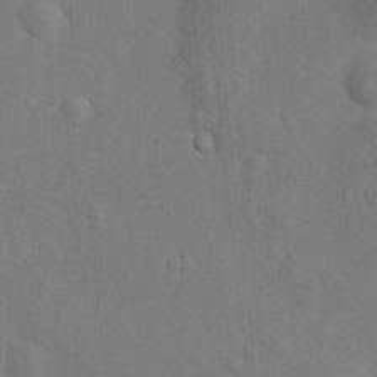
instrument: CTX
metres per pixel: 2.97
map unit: Nhu
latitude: 11.4427
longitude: -27.8583
